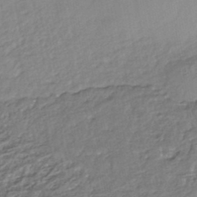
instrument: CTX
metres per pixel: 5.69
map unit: HNhu
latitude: -45.1431
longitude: 95.9556
